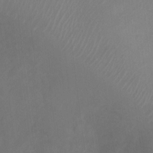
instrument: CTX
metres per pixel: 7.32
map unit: Ht
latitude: 2.7246
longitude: -25.8394
